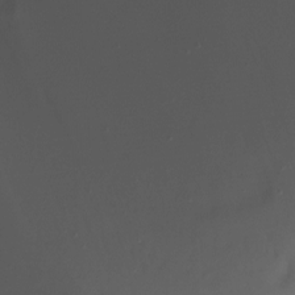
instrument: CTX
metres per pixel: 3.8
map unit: Ht
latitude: -10.1795
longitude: -29.5371
